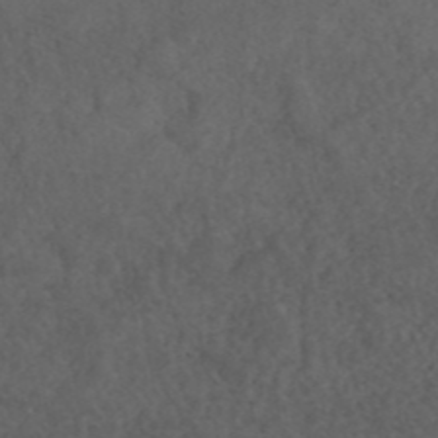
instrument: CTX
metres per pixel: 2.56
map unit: ANa
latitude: 43.1403
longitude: 28.7652
